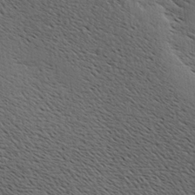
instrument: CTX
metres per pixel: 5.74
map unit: Hve
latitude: 3.7827
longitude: -124.8191
